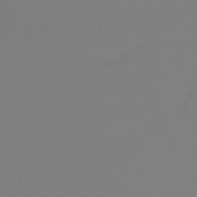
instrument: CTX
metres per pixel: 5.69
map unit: eHb
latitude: -49.7856
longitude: 85.2376
